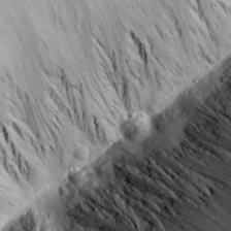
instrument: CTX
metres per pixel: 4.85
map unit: Aa
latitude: 15.5749
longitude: -142.1389
